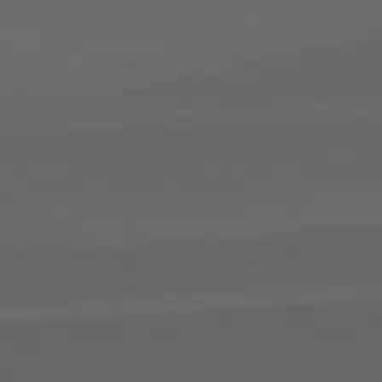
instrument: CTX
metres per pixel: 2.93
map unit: lApd
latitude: 82.1766
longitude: 131.8800
